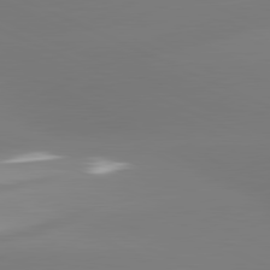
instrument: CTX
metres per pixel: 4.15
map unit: lApd
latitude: 81.6883
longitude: -164.9136
